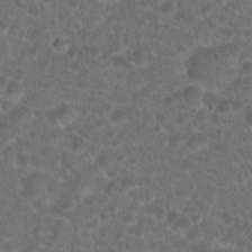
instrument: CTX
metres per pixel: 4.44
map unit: Hto
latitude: 19.3292
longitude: -40.6490
